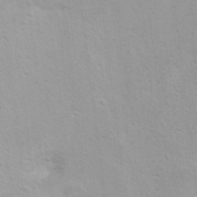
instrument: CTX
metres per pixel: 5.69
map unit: Ht
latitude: 5.9150
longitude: -29.3104
